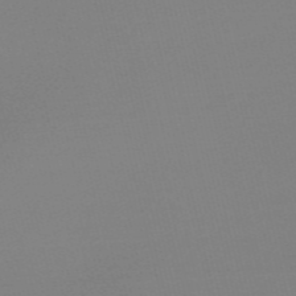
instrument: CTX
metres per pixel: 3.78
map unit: Nve
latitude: -57.1053
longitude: 62.1605
